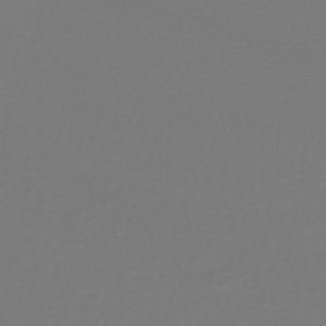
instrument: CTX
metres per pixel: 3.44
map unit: HNhu
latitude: -47.2943
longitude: 103.1620
